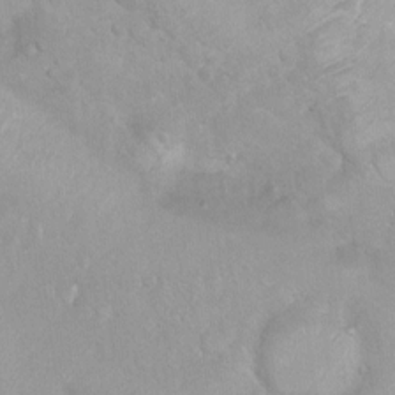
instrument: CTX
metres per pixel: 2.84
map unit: Ht
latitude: 3.8961
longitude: -27.8206
